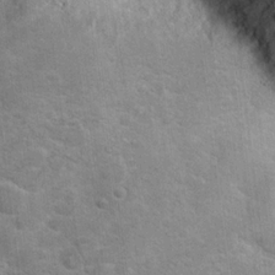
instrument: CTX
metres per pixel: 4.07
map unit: Hto
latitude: 18.5168
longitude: -43.0647
